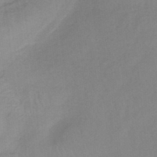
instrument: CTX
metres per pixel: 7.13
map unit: lHb
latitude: -37.6155
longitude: 58.1605
